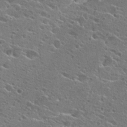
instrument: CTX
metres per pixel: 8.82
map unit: Hto
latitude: 25.8583
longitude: -44.2900
